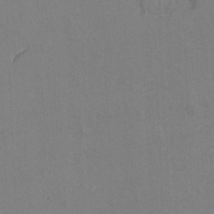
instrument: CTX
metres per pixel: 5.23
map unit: Ht
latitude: 9.5749
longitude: -33.0647
